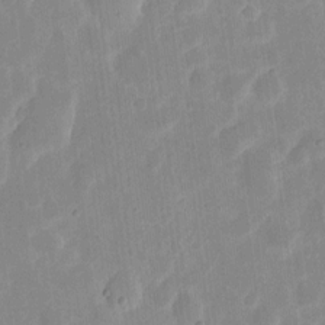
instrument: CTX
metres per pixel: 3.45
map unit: eHh
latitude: 6.5168
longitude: -70.2333
